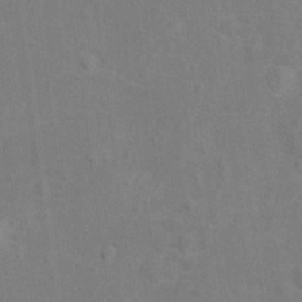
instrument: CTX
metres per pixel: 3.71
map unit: Hto
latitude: 14.7436
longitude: -41.6127
